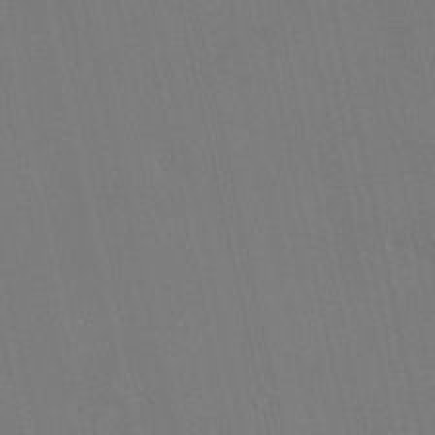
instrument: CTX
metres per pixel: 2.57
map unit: HNhu
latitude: 6.7813
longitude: 4.4251
